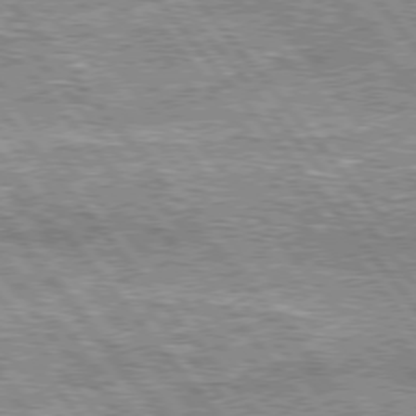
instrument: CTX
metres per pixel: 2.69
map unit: lApd
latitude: 76.3089
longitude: -73.5560
